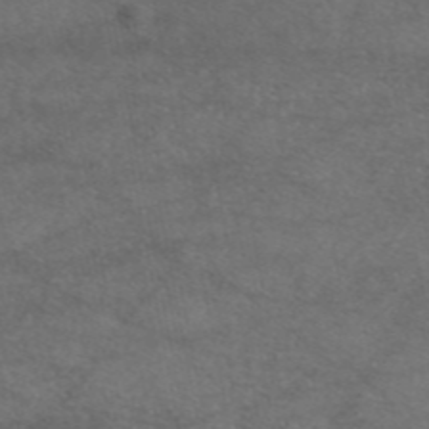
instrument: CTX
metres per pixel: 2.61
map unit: eAb
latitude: 46.7058
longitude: 110.7841
